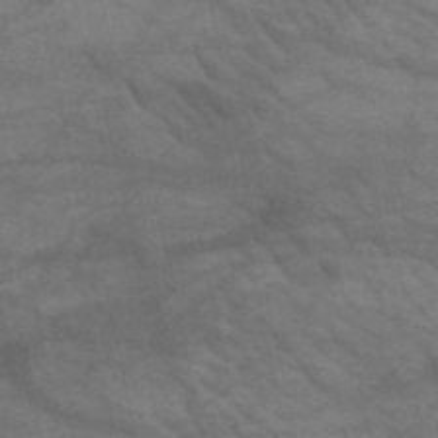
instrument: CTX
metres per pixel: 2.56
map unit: HNb
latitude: -52.3495
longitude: -43.0081
